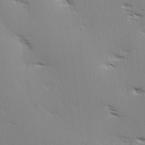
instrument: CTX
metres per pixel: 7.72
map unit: Hve
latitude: 3.6694
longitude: -121.7639
